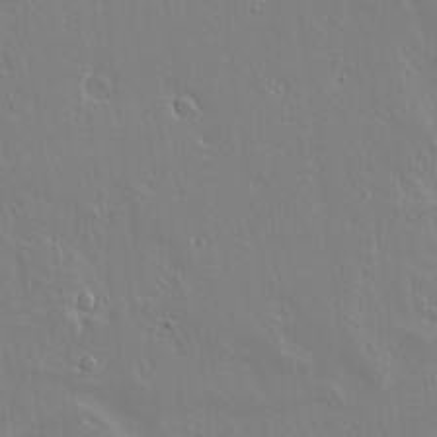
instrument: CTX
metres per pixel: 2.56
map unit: lAvf
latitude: 15.0648
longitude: -126.2712
